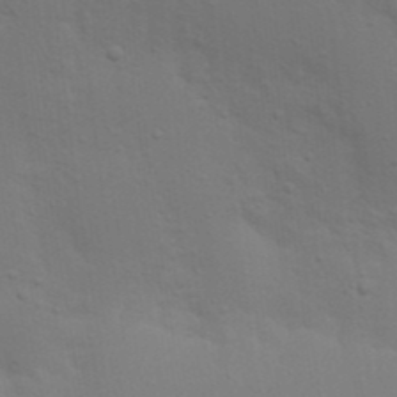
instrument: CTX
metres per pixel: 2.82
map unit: Nhu
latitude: 22.3089
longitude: -73.0459
